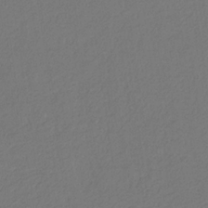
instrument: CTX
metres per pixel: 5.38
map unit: eHb
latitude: -30.1228
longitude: 67.9367
